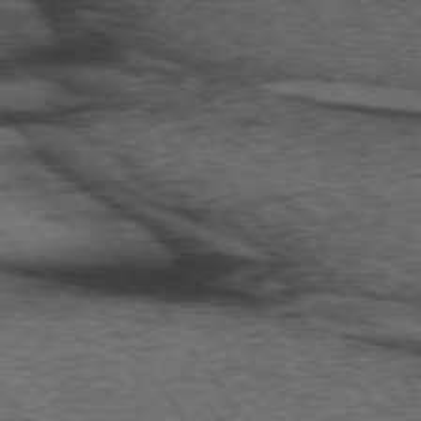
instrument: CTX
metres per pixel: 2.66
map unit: lApd
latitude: 73.4805
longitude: -76.6679
